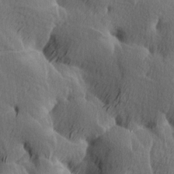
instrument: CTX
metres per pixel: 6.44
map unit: Ave
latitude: -8.3684
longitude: -123.4615
